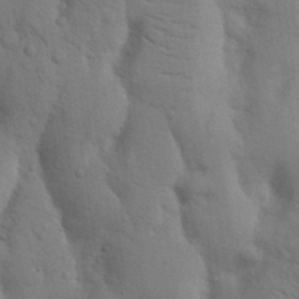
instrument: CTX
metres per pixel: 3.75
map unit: Nhu
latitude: 18.5356
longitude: -76.1011
